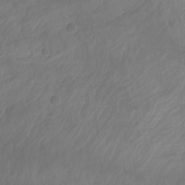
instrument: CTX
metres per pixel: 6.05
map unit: Hto
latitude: -8.5574
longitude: -44.9325
